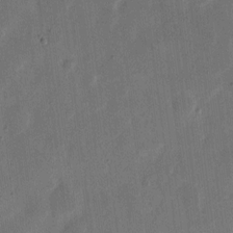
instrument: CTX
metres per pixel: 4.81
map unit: eHh
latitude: 9.3293
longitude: -68.9325
